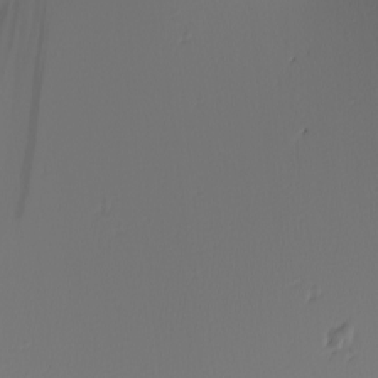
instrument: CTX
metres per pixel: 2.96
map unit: Nhu
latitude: -3.7477
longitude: -84.4601
